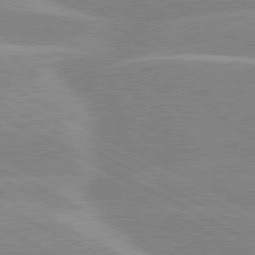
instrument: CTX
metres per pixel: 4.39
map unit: lApd
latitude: 80.4601
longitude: -124.9513
